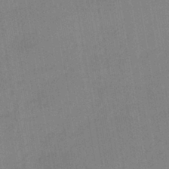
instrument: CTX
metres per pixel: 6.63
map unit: lHb
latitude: -41.2943
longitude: 60.7085
